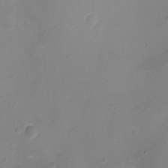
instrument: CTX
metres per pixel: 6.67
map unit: Ht
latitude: -2.2361
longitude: -18.5923
